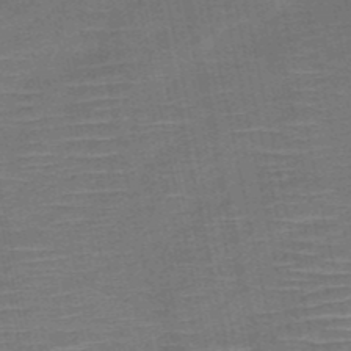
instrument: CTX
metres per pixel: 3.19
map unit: HNb
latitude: -51.7855
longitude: -47.2726
